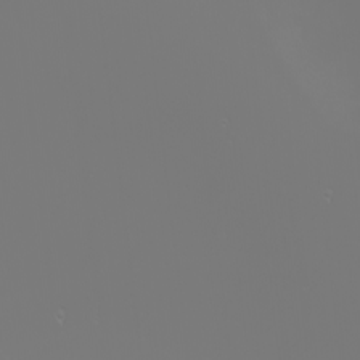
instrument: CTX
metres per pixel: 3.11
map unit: Nhu
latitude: -6.5196
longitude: -84.2334
